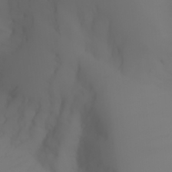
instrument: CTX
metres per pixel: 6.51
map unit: Aa
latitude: -6.9352
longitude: -84.8002
